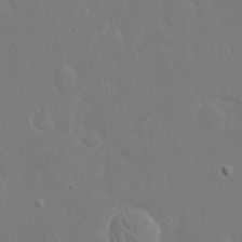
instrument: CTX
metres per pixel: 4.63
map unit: eHh
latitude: 16.5357
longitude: -71.7449
